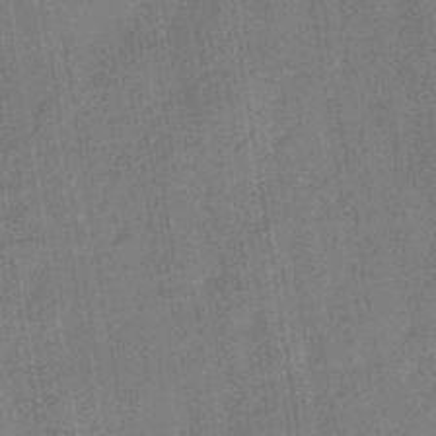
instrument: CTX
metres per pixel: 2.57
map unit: eHb
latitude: -35.9178
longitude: 81.1053
